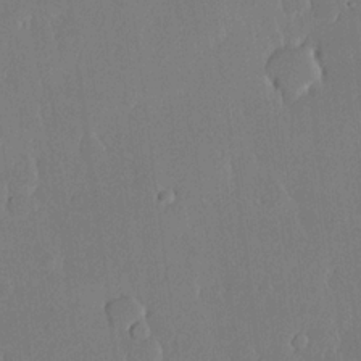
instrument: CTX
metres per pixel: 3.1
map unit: lHvf
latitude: 20.0255
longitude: 146.4629
